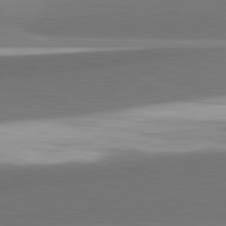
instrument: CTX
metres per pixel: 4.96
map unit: lApd
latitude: 82.2144
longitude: 153.0108
